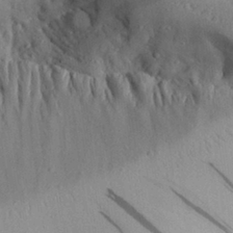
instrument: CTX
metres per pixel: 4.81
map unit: Aa
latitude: 28.4790
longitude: -133.4238
